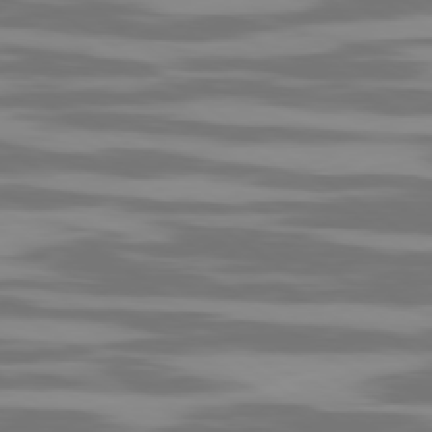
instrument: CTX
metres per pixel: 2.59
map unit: Ap
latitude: -79.8044
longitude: -103.5938
